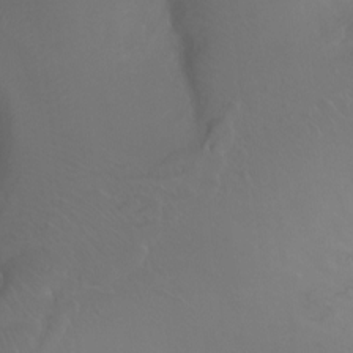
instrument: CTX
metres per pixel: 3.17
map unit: Ht
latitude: -0.4629
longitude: -45.8583
